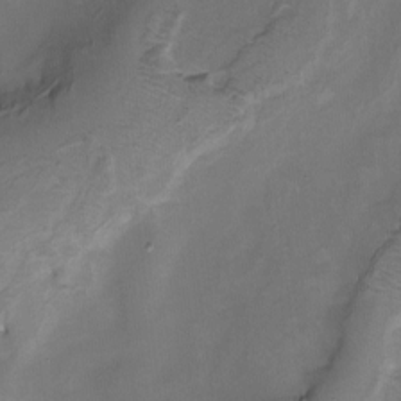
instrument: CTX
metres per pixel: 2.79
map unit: Nhu
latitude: -9.7855
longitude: -76.9891
